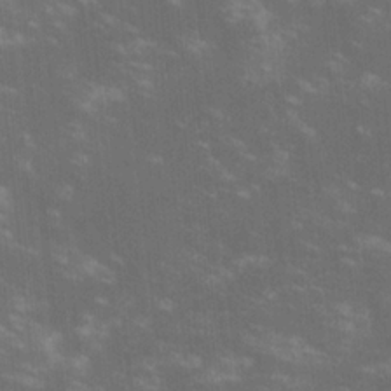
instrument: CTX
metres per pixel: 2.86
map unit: lHvf
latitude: -14.3496
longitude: -101.6883
